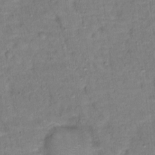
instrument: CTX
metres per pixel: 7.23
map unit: Ht
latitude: 15.1026
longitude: -36.9514
